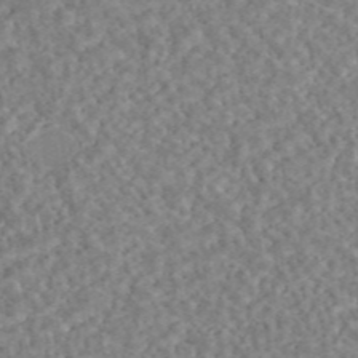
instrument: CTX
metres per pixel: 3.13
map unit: eAb
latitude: 44.3467
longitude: 124.4818
